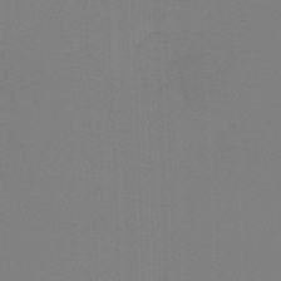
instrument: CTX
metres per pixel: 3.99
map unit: lHb
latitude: -45.7289
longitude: 63.8233
